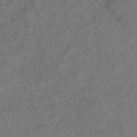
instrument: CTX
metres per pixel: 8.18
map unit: HNb
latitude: -44.7463
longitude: -36.8191
